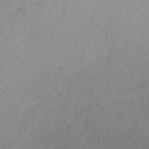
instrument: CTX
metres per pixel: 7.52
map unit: eHb
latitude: -30.7652
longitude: 72.6329
